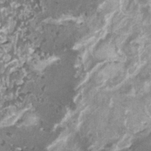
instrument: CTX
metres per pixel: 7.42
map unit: HNhu
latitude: -0.0283
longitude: 5.4454
